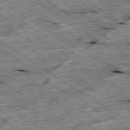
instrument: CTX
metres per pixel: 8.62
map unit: Ap
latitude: -79.5210
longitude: -86.7624
